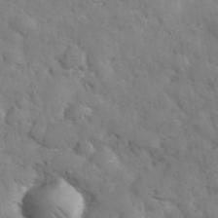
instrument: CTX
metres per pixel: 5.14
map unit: eHh
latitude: 37.6883
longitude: -67.4615
